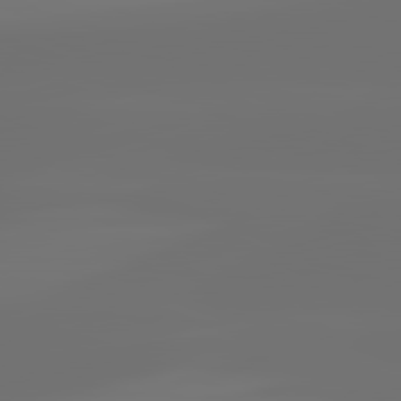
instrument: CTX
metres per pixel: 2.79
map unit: lApd
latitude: 82.2333
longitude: -160.4790
